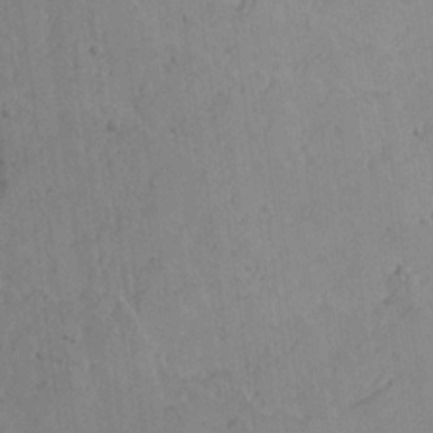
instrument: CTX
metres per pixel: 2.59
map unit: lAvf
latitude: 15.9151
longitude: -126.5168
